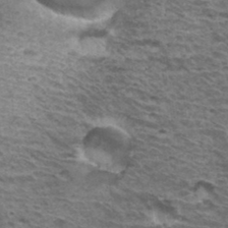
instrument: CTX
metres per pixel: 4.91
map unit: Hto
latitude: 34.6490
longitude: -43.0081
